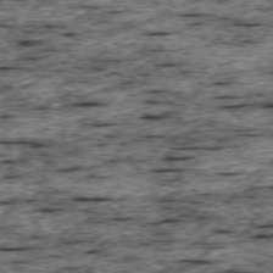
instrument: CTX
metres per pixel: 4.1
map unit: Ap
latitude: -75.4833
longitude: -92.1200
